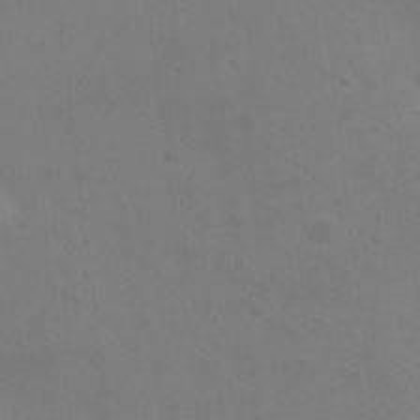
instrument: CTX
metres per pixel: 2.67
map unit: Hto
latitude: 11.5182
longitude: -35.5182
